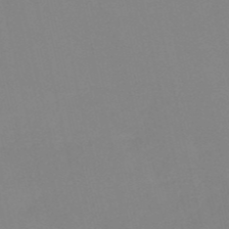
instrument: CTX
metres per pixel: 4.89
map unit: HNb
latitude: -52.9730
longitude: -50.2900
